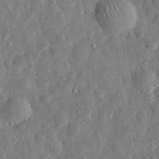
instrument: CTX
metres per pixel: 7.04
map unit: eHh
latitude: 32.2900
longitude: -76.5356
